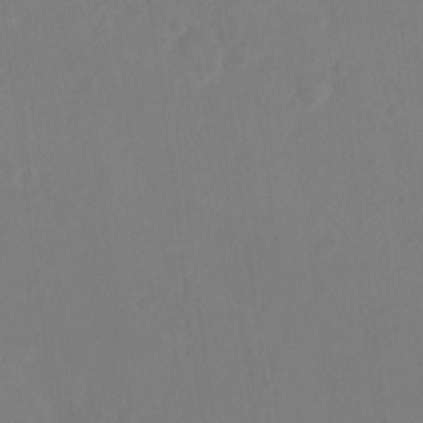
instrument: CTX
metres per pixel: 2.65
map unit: Ht
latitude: 1.4993
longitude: -25.6127
